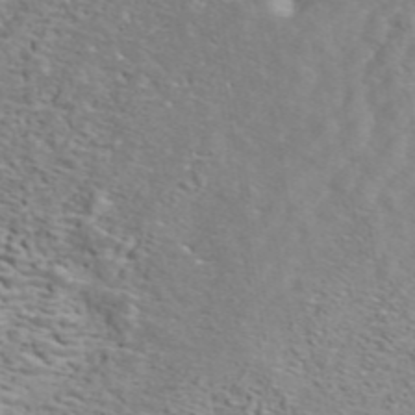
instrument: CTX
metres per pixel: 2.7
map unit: ANa
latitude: 44.2333
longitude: 21.4643
